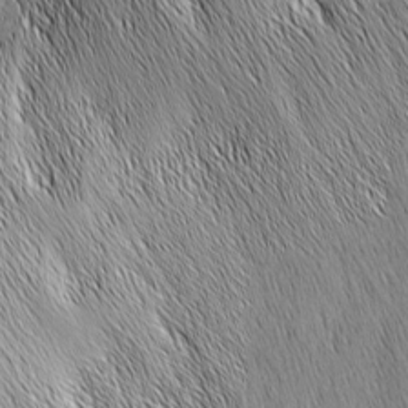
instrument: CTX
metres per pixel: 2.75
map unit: Nhu
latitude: -4.8597
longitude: -150.1955
